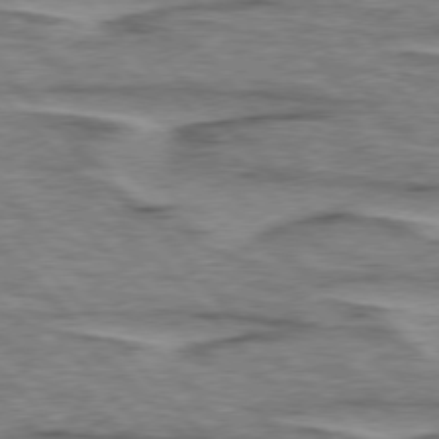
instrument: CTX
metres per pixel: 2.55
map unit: lApd
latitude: 76.3278
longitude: -77.3292
